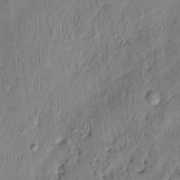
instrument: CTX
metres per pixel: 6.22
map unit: Nhu
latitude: -0.2740
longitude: -14.5924
